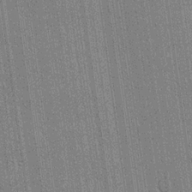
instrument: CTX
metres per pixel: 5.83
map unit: lHvf
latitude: 19.1214
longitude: 142.6707
